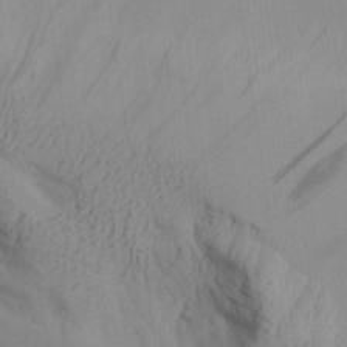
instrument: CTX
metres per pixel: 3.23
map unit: Aa
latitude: 27.4427
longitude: -132.2334
